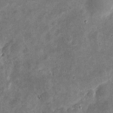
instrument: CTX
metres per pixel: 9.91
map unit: eHh
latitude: 8.2334
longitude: -71.8772
